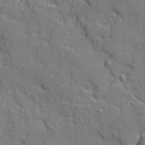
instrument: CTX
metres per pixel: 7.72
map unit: Ave
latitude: 10.9136
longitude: -101.5749
